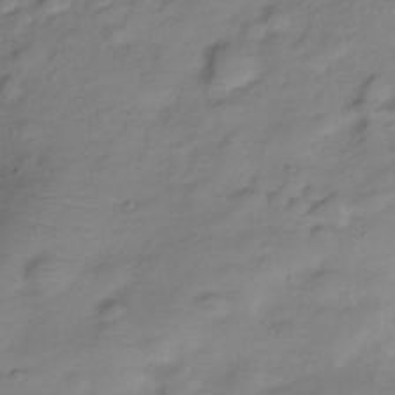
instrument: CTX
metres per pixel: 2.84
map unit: Hve
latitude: -28.9353
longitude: 94.2739
